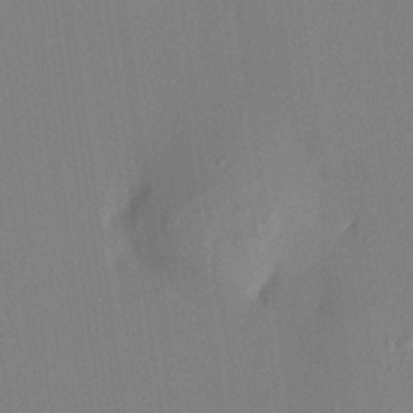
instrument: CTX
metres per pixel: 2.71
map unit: lHvf
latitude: 23.1592
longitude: 140.8219
